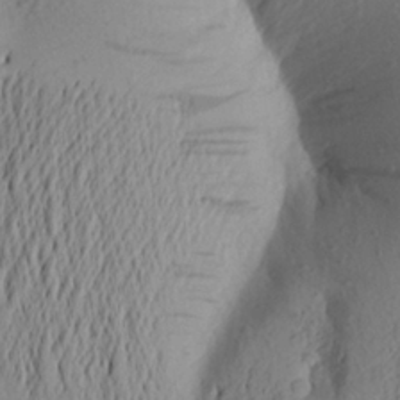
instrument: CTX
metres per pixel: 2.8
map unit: Aa
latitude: 24.6490
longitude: -149.4615
